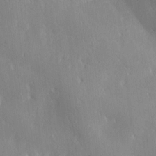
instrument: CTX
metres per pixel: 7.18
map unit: Ave
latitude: 0.7246
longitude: -113.6505
